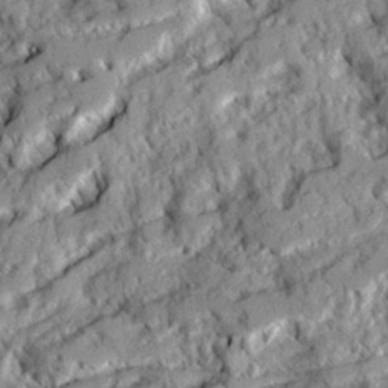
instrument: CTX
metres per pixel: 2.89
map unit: Ave
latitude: 20.4979
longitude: -129.8016
